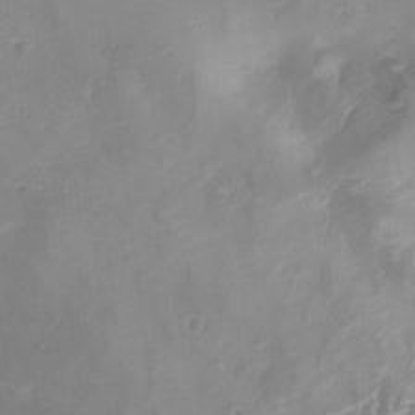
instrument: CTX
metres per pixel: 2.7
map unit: Ave
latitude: -8.5952
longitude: -122.5735
